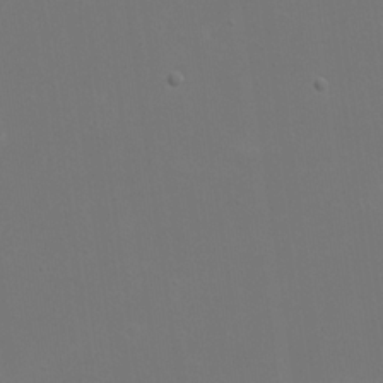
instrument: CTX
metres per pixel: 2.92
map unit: eHh
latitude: 19.9528
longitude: -71.9906
